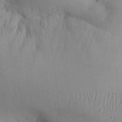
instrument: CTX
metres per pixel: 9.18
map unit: Aa
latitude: 26.8569
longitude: -129.0458
